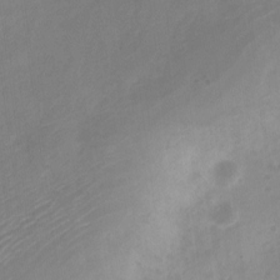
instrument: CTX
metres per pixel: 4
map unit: Nve
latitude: -21.0675
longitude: 107.9178
